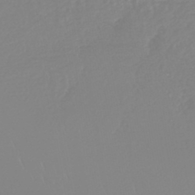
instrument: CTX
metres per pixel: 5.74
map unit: lHb
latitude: -44.6519
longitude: 54.7085
